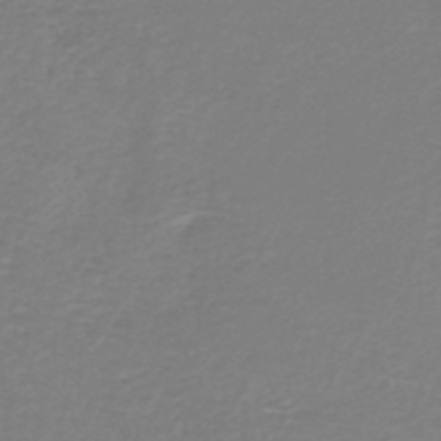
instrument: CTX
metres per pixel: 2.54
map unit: HNb
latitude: -46.4251
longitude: 52.9919
